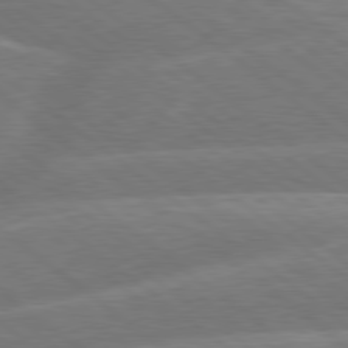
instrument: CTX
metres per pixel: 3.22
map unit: Hpe
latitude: 78.9703
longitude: -153.5749
